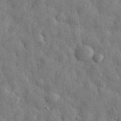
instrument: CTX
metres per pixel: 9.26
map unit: eHh
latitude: 31.4616
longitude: -73.2726
